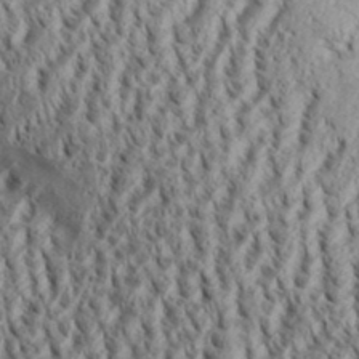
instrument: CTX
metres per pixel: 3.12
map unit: Aa
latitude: 32.4790
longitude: -136.6302
